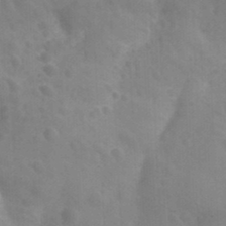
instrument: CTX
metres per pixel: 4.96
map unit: Nhu
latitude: 26.5924
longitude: -54.9891
